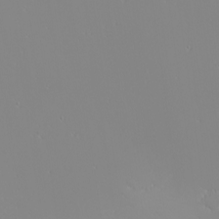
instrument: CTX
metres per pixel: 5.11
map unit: Nhu
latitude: -4.4629
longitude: -81.8016
